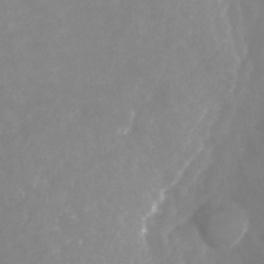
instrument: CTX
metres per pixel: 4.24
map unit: Nhu
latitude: -23.8045
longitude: -57.4426
